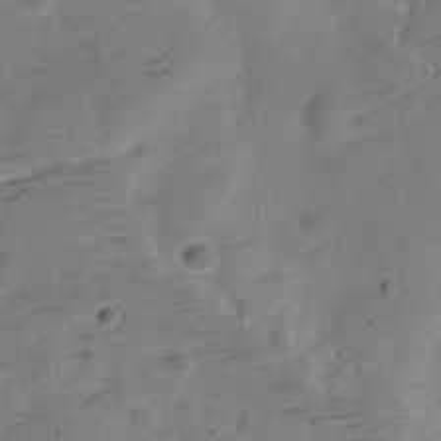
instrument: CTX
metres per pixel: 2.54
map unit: Hve
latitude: -28.8408
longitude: 92.6141
